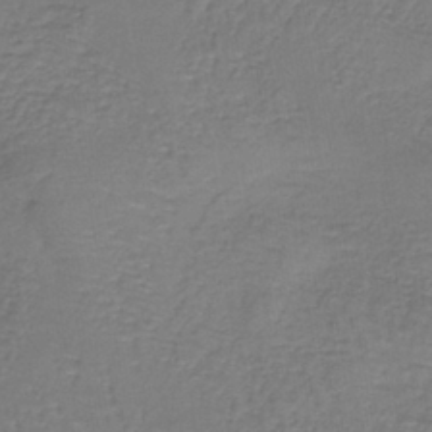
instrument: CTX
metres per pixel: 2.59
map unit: lHb
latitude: -38.8786
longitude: 60.8975
